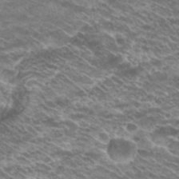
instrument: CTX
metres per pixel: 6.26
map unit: Hto
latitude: 29.6505
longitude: -45.6316
